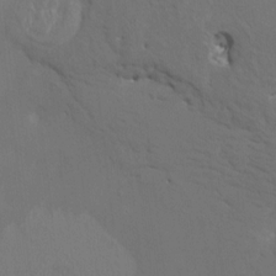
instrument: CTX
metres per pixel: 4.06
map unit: HNhu
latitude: 6.2522
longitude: 4.0661
